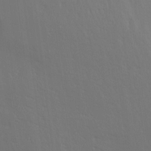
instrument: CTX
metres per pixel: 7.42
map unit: Aa
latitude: 14.7813
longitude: -147.4427
